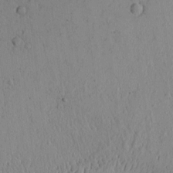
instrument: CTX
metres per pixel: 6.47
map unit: Htu
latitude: 0.3089
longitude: 173.5777
